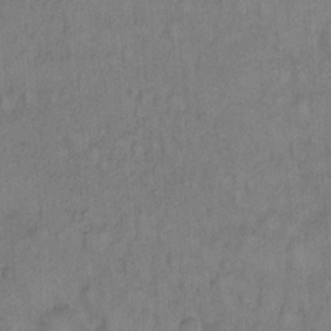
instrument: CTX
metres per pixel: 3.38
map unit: Hto
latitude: 12.0444
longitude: -57.1214
